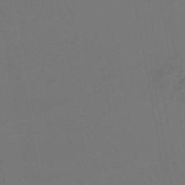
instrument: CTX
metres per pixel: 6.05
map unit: lHb
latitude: -47.8422
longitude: 71.1242
